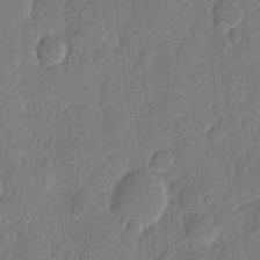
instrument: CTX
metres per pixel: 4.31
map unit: eHh
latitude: 6.8947
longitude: -74.2523
